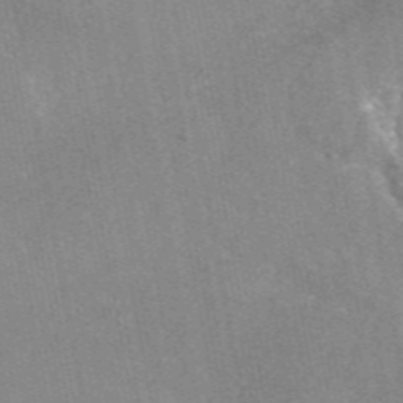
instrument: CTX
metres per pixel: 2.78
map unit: eAb
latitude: 46.9703
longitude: 114.5196
